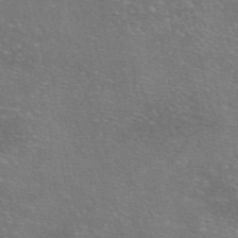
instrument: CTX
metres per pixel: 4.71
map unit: eAb
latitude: 46.3657
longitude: 106.0094
